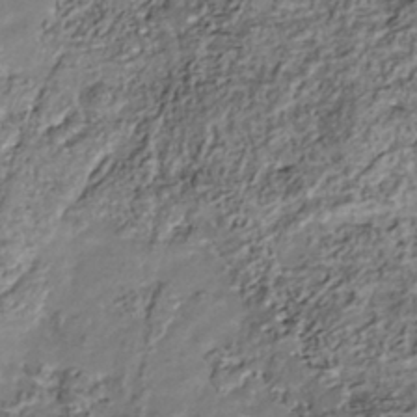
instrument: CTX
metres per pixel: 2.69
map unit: Nhu
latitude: -41.4076
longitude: -84.0444
